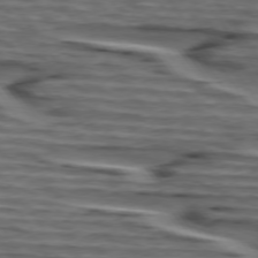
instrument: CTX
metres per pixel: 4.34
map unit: lApd
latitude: 75.3671
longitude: -71.5749
